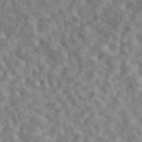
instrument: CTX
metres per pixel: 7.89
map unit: eAb
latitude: 44.6679
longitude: 116.4440
